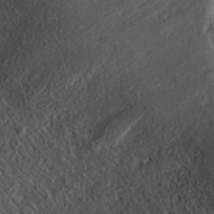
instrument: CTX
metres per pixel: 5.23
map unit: ANa
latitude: 36.8947
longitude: 17.6722
